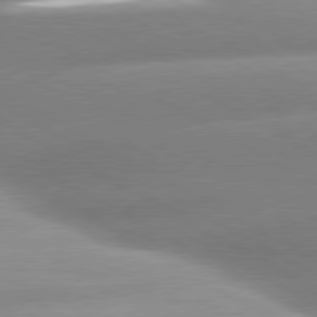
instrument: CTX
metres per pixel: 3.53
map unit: lApd
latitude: 80.3656
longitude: -157.8016
